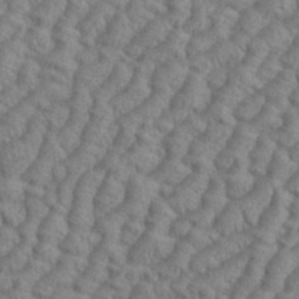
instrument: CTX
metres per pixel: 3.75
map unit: eHh
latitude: 37.4238
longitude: -137.2726
